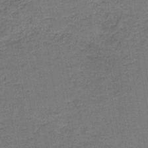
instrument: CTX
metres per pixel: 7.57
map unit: eAb
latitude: -36.8974
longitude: 52.2172
